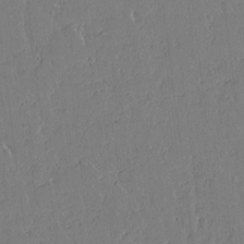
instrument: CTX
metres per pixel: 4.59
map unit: Aa
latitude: 12.7058
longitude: -127.1403
